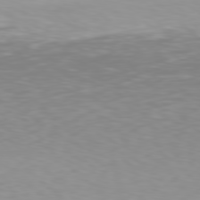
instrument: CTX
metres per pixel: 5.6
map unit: Hpe
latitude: 78.2145
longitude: -136.7058
